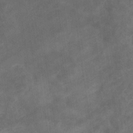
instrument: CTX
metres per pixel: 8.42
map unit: eHb
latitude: -32.3873
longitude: 71.4832
